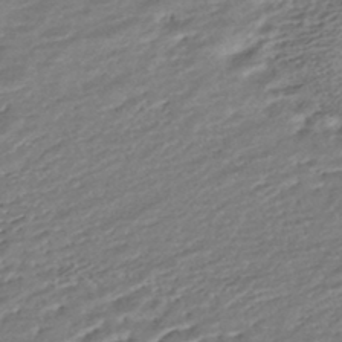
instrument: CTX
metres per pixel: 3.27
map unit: HNhu
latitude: -45.0486
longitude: 101.5210
